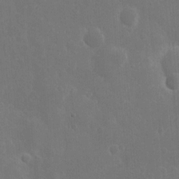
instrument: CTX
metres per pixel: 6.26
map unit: eHh
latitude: 11.0081
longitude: -72.7436
